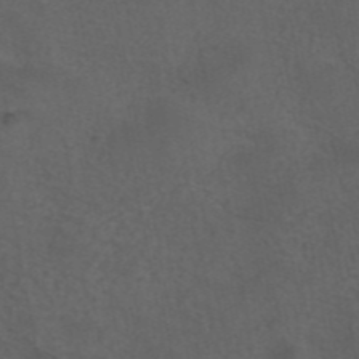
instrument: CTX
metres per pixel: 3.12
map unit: eAb
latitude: 43.3860
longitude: 104.8030
